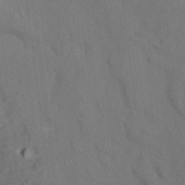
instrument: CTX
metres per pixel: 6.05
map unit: Aa
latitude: 10.3845
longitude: -142.5168
